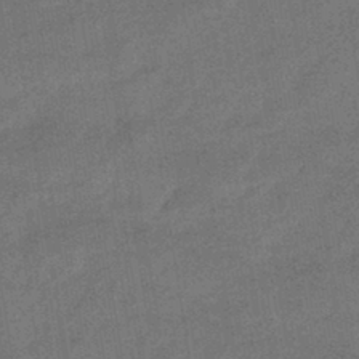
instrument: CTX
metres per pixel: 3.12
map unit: HNhu
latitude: -42.1605
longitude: 90.6519
